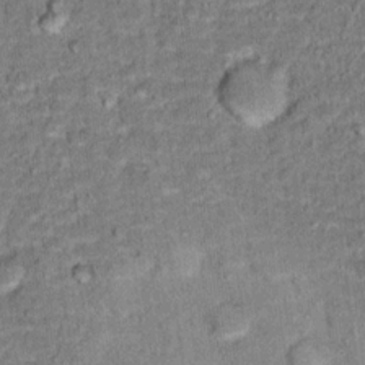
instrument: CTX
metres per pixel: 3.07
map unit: Hto
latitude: 15.6883
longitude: -38.6868
